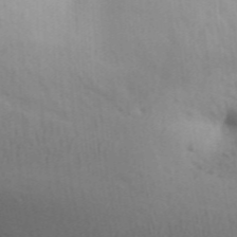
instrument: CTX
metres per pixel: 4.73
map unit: Aa
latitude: 30.9703
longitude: -146.8380
